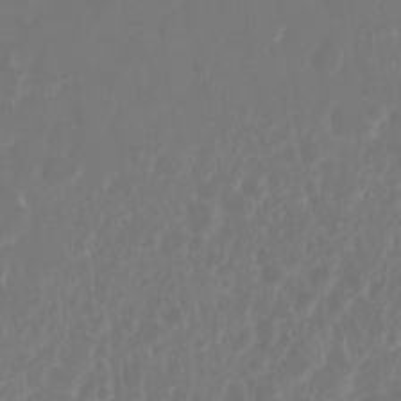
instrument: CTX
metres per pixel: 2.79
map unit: Nhu
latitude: 25.1403
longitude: -62.2523
